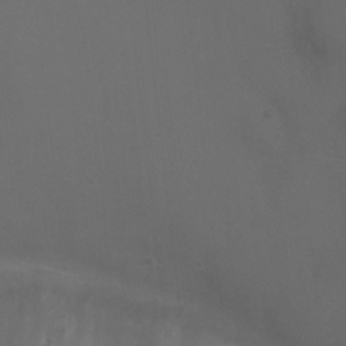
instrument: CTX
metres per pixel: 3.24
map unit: Ht
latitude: 1.1592
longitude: -22.0633
